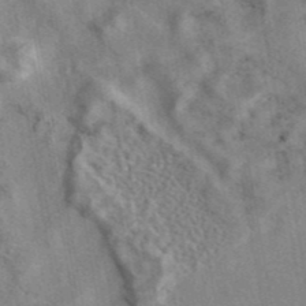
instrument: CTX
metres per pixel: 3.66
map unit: eAb
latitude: 41.8772
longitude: 109.3887
